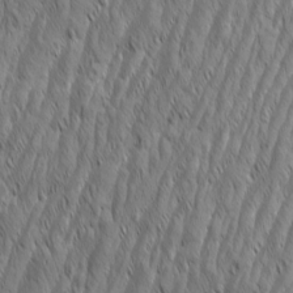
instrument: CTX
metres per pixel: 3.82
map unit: Aa
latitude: 7.4426
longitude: -130.0633
